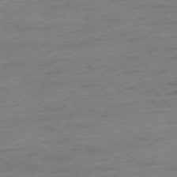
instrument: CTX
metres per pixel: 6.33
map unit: Ap
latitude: -76.3306
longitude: -84.3467
